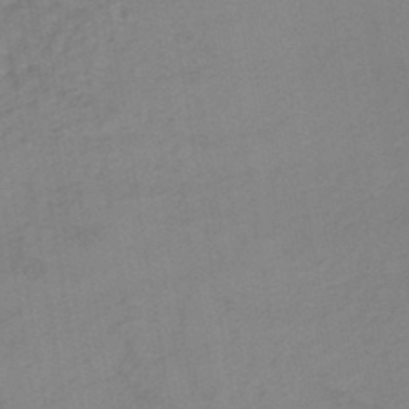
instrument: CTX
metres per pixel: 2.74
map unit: HNhu
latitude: -43.0864
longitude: 101.9745
